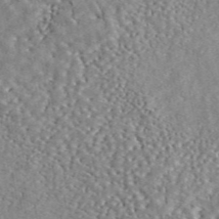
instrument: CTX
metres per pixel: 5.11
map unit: ANa
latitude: 45.7072
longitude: 49.8801
